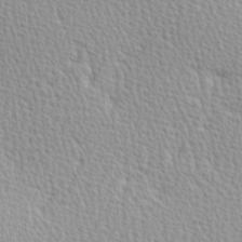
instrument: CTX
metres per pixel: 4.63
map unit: Hve
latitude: 2.4223
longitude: -122.0255
